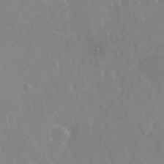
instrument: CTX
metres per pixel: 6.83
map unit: eHh
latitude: 35.7260
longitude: -59.2348
